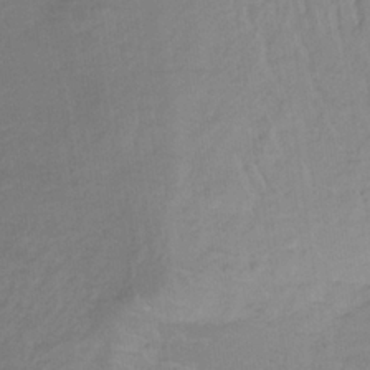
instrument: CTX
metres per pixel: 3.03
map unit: lHb
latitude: -34.1228
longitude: 68.3495
